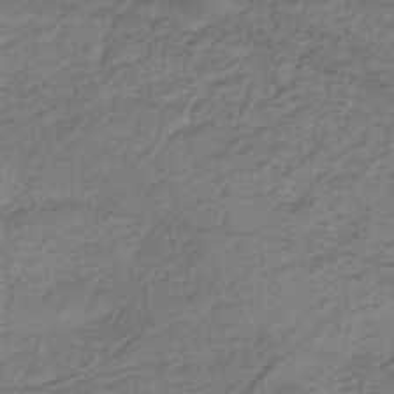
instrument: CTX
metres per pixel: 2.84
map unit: eHh
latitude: -42.7463
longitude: 117.1998
